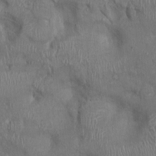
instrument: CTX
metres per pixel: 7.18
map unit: Ht
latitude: 0.1011
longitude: -12.9136
